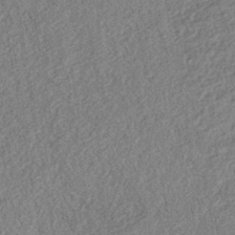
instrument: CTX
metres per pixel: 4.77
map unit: eHh
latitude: -42.7085
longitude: 118.2173
